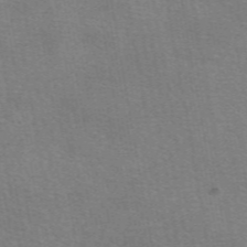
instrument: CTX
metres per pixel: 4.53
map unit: eAb
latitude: 50.1955
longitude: 105.5210
